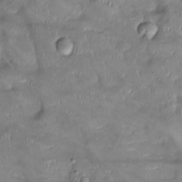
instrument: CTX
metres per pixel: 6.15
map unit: Ht
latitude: -4.6329
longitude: -14.4034
